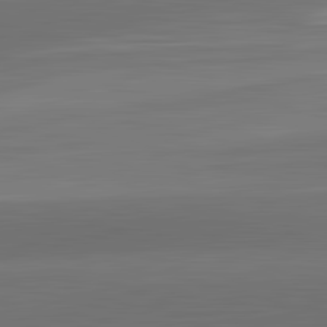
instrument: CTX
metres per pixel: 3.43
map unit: lApd
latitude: 83.5371
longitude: -132.5357
